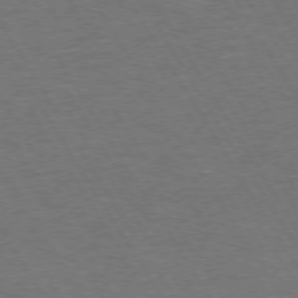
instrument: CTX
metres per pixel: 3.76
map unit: Hpe
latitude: 73.2537
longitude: -123.4615
